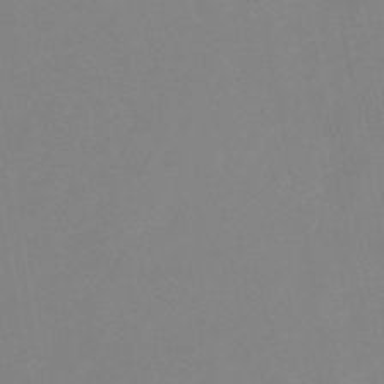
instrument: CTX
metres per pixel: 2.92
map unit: lHb
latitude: -37.7666
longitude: 74.6141
